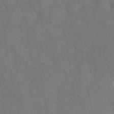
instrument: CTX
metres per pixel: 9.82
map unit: eAb
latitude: 42.4412
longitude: 104.6329
